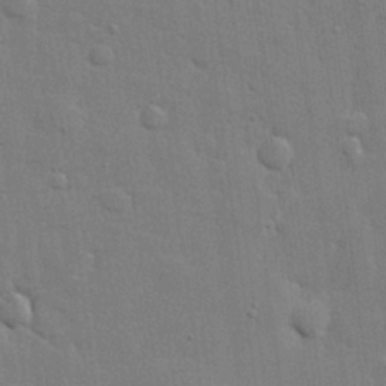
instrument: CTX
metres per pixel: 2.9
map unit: lHvf
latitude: 23.8016
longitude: 142.6140
